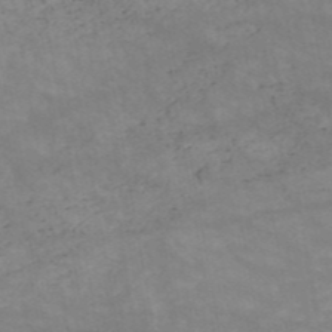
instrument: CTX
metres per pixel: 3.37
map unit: HNb
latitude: -52.0283
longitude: -39.7261
